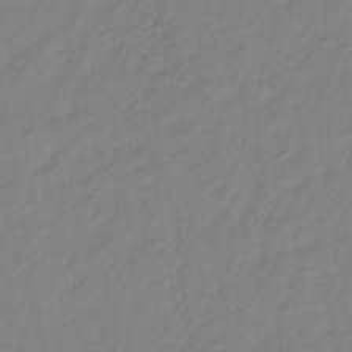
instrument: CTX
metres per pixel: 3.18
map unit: lHb
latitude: -41.8233
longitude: 74.8786
